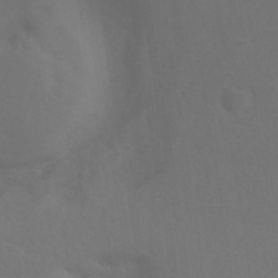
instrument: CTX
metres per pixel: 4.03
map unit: ANa
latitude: 39.7261
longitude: 20.5384
